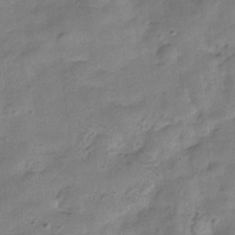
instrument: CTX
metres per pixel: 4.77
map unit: Hve
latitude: -31.9178
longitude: 94.5384
